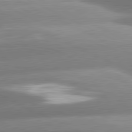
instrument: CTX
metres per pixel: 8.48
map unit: lApd
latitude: 81.1214
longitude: -159.3293
